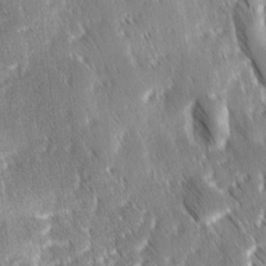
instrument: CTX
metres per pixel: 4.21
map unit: Ave
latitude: 8.8569
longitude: -104.5546
